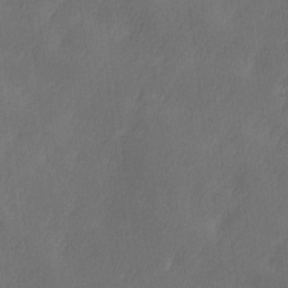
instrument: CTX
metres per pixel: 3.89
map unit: Ave
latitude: 10.1956
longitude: -105.9906
